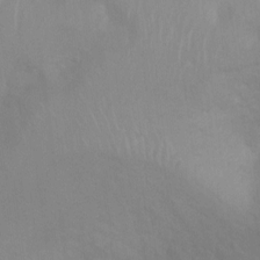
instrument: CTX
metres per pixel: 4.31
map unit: Ht
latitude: 3.4615
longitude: -28.2333
